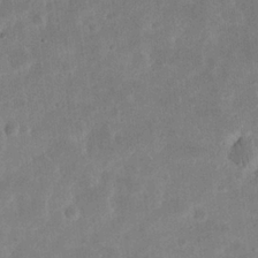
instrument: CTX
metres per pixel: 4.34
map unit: eHh
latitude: 20.8380
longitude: -69.1025
